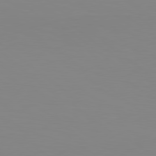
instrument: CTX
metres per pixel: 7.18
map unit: lApd
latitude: 79.1026
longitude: -172.8002
